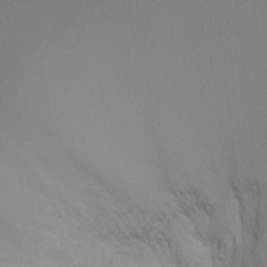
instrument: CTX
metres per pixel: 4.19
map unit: Ht
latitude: -1.5966
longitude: -17.5371
